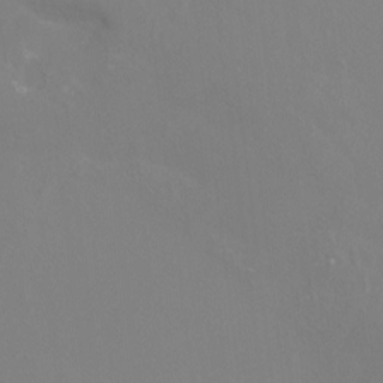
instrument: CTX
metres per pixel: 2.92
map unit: Ht
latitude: -8.9731
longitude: -31.9906
